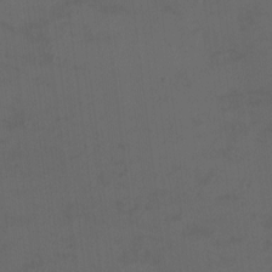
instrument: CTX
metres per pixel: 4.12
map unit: eHh
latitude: -4.4818
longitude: 19.6344
